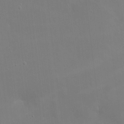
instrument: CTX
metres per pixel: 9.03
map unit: eHh
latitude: 5.1025
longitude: -69.1970
